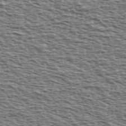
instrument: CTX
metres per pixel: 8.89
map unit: Ave
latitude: 38.2522
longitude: -112.7813
